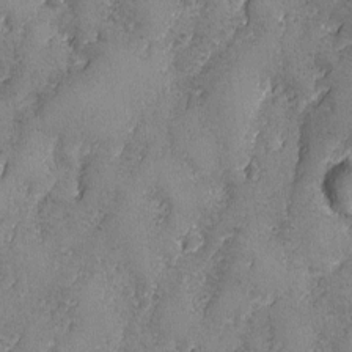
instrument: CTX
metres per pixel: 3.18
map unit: Ave
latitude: -7.9556
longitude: -118.6112
